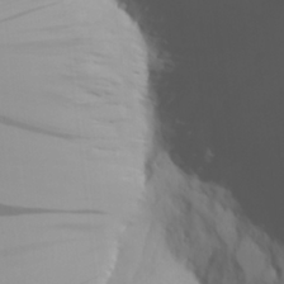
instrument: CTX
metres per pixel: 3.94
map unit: Aa
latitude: 26.5357
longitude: -132.9892
